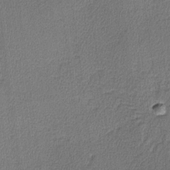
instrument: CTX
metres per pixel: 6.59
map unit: lHvf
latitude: -11.4077
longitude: -99.2536
